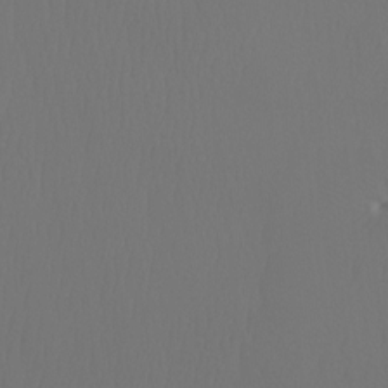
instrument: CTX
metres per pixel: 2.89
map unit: Ht
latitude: -7.4454
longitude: -32.3089
